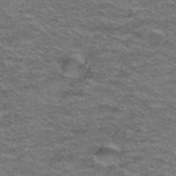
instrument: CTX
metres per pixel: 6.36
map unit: Hto
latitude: 38.6868
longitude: -42.7624
